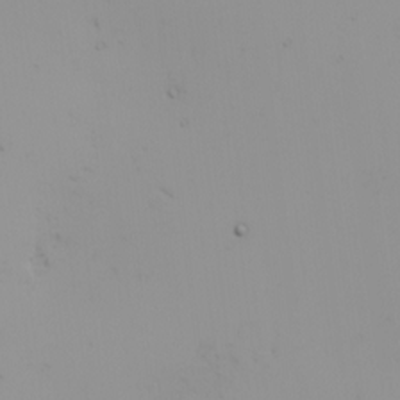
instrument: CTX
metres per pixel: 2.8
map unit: Nhu
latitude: -4.5951
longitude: -69.9528
